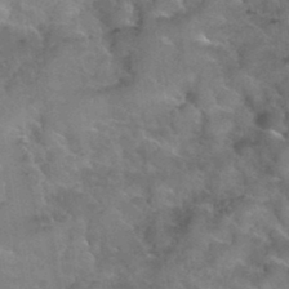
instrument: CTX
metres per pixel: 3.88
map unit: Hto
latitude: 35.3103
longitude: -50.9891
